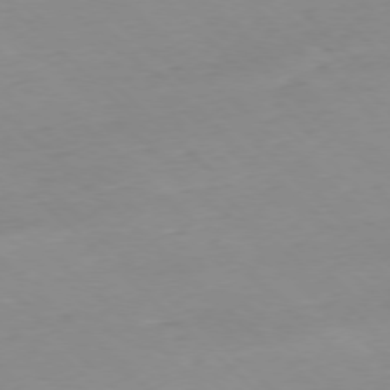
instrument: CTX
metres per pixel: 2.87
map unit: Ap
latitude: -77.4454
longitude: -90.5735
